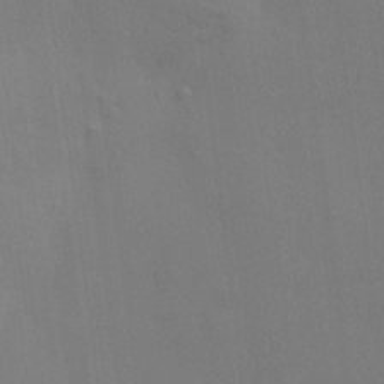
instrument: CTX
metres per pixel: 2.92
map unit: HNhu
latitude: 12.7435
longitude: 9.6344
